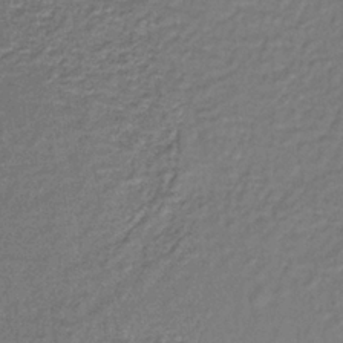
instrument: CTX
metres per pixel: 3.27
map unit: lHb
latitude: -35.3510
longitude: 66.3117
